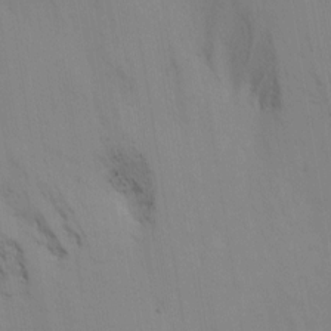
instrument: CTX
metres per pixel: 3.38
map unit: Nhu
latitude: -16.8597
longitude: -50.2144
